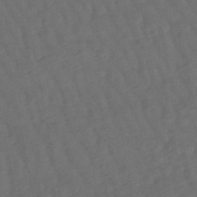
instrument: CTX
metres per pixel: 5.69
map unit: lHb
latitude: -47.8800
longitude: 80.9542
